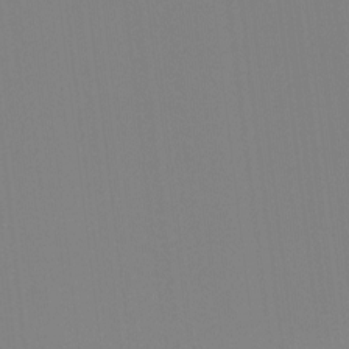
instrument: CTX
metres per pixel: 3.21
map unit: Hto
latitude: -8.4629
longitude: -48.9892
